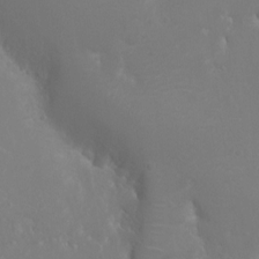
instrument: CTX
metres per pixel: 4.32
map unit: Ht
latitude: -4.3306
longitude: -24.5545
